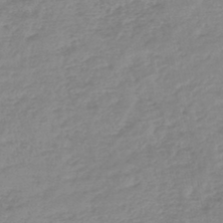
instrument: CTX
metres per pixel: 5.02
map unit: HNb
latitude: -45.8422
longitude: -35.1592
